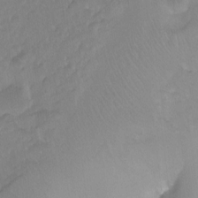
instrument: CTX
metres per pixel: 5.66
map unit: Ht
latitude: -8.1228
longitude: -39.7450
